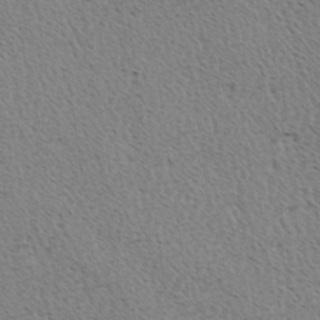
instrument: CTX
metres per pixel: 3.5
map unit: Hve
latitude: 2.7624
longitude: -124.7624
